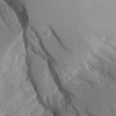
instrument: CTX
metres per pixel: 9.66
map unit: Aa
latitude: 23.7072
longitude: -127.6316
